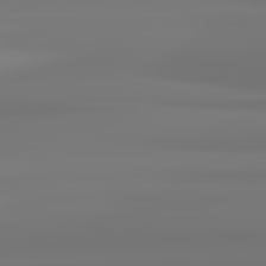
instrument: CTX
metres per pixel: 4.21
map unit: lApd
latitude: 82.4034
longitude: 170.7652
